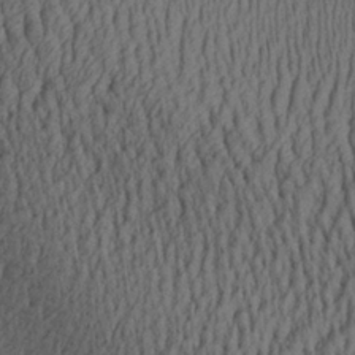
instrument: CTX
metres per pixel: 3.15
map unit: Aa
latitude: 27.7639
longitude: -138.1767
